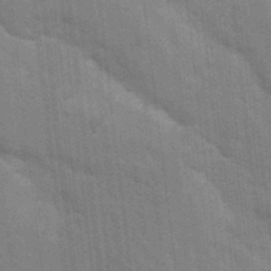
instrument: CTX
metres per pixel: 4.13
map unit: Nhu
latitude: 15.3482
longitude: -30.0444
